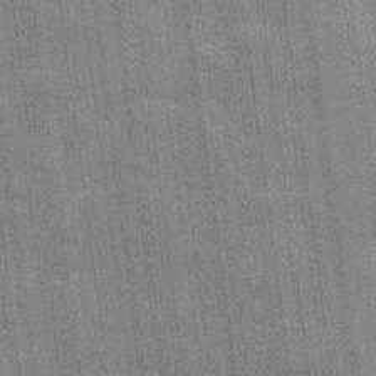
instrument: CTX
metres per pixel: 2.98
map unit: Ave
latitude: 15.8017
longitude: -138.2333
